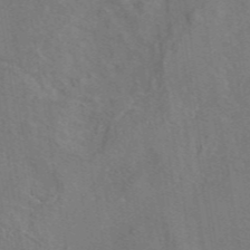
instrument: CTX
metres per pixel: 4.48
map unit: eAb
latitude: 45.8772
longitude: 109.5777
